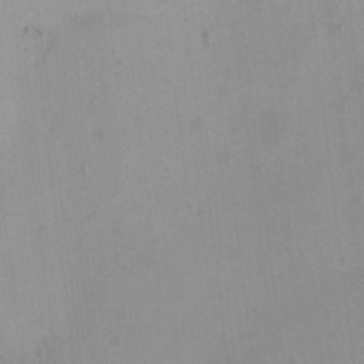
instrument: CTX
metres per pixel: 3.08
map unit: HNhu
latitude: 5.5560
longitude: 3.7099
